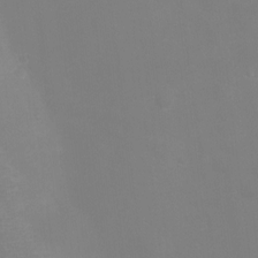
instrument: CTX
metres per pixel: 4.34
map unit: Ht
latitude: -5.7288
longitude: -29.0080
